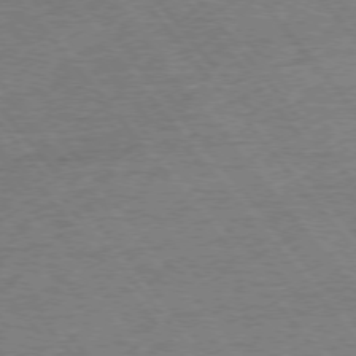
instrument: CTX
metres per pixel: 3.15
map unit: Ap
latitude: -76.4062
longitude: -96.4601
